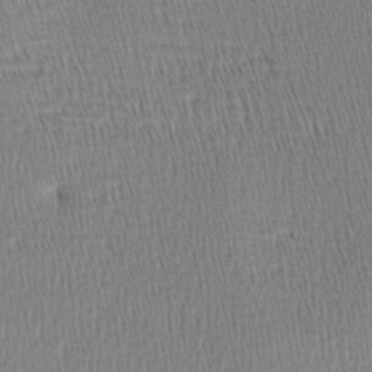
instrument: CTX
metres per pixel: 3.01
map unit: lAa
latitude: -8.6518
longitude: -124.9513
